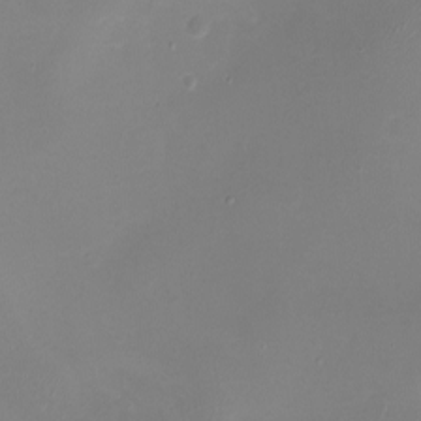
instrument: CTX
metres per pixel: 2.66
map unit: eHh
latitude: -5.6533
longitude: -78.4979
